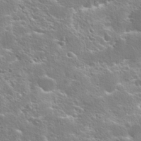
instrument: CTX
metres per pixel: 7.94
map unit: Hto
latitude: 25.3670
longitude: -44.8569
